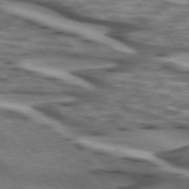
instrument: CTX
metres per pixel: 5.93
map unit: lApd
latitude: 73.2537
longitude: -57.7449
